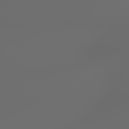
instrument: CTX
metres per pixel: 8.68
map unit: Hpe
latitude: 77.9339
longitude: -176.9891
